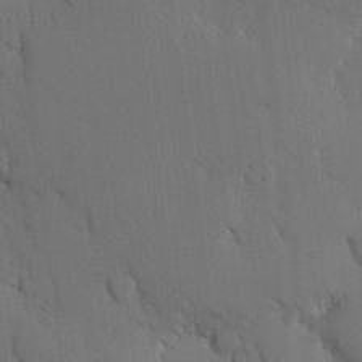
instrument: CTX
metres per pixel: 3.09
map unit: Nhu
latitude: 16.5735
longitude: -79.1214
